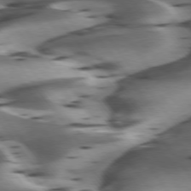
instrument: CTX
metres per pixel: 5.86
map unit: lApd
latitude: 74.8569
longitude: -58.2145
